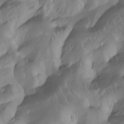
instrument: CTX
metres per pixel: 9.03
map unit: Nhu
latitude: -8.2739
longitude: -40.5734
